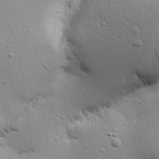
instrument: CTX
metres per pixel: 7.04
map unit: Aa
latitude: 19.0647
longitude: -141.7449
